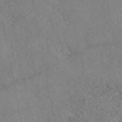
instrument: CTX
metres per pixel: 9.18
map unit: eAb
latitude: 48.7624
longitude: 109.6344
